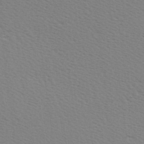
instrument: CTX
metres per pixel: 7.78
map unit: Hve
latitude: 2.4979
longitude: -125.1592
